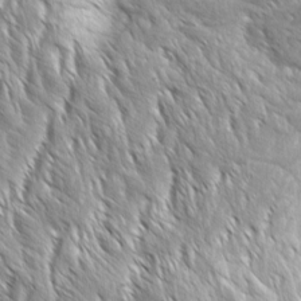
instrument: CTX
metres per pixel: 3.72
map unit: Aa
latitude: 8.2334
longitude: -132.4601
